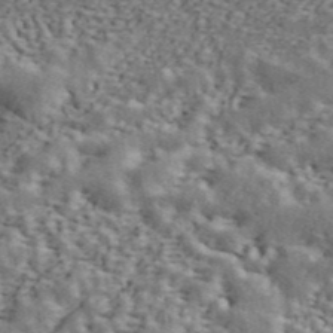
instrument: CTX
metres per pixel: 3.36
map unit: ANa
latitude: 43.0836
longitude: 46.4440
